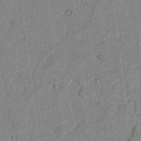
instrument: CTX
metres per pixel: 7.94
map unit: lAvf
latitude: 6.4034
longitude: 168.5006
